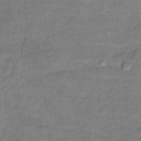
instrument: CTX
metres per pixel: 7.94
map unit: Hto
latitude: 7.5938
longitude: -37.8395
